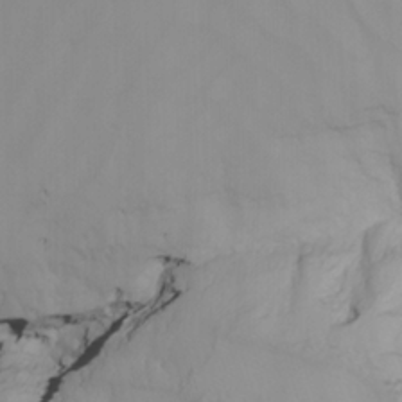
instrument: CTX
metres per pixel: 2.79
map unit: Nhu
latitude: -6.9352
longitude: -93.2537
